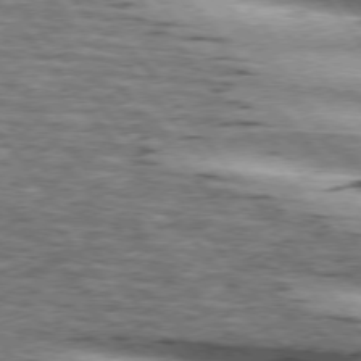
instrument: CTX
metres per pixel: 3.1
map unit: lApd
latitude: 75.5749
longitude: -81.6505
